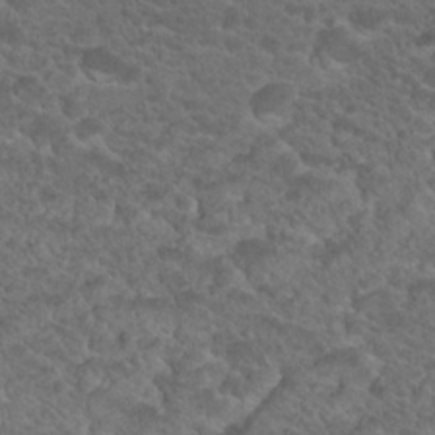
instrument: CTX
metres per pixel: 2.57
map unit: Hto
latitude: 19.1592
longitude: -34.7813
